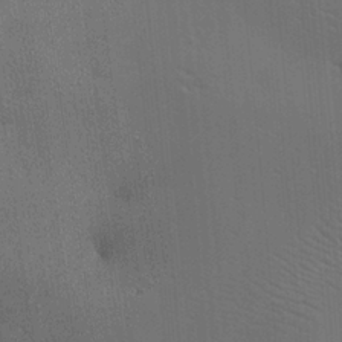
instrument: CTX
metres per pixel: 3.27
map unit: lAa
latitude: 18.6112
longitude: -139.3482
